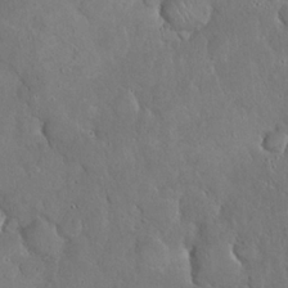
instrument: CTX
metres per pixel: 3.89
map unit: eHh
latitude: 21.7639
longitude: -58.8569
